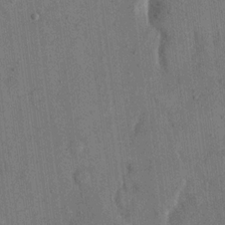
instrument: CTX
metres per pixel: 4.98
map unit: eHh
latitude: 15.5749
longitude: -68.2712
